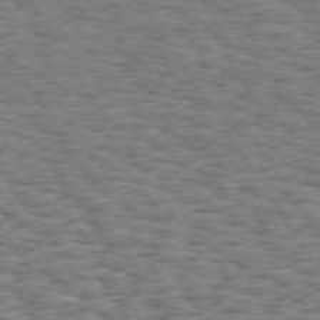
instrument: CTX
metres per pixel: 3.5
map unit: Hpe
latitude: 73.4805
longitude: -130.7436
